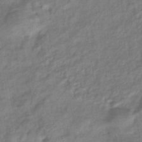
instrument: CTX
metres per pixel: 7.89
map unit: eHb
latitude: -39.5210
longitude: 80.3307
